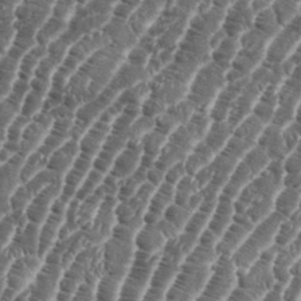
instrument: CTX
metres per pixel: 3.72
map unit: eHh
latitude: 36.4601
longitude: -136.7247
